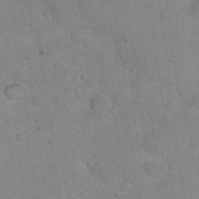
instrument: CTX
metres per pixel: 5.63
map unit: Hto
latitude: 15.4427
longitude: -40.2900
